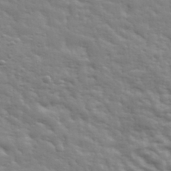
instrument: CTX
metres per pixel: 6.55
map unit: eHh
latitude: 35.4048
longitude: -80.8947
